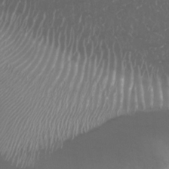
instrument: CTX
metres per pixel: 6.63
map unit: Nhu
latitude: 25.0836
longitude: -60.3089
